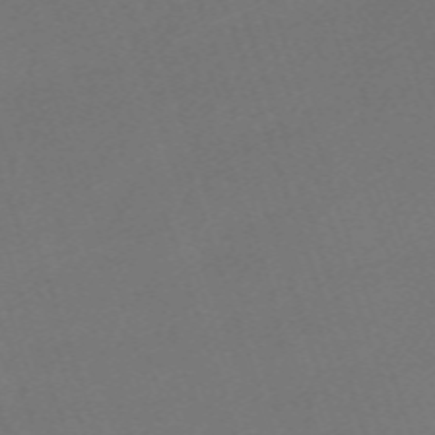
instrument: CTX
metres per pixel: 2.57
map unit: eHh
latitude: -63.7855
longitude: 50.6707
